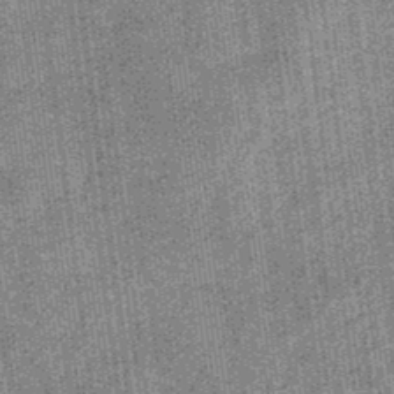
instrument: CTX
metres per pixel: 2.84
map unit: eHb
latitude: -32.6708
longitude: 73.9745
